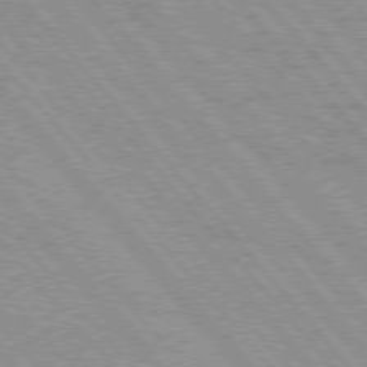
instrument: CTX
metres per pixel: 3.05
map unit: Hpe
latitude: 75.8017
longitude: -150.5734
